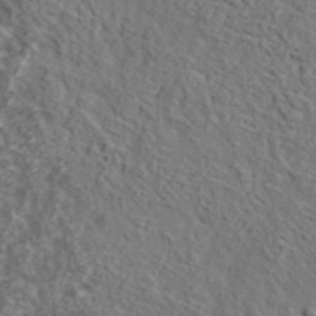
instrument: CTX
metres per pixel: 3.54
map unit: lHvf
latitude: 36.7624
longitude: -87.4993
